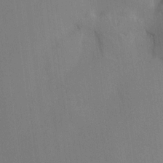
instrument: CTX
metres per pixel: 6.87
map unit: HNhu
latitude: 13.2348
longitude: 12.0283
